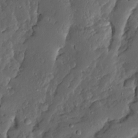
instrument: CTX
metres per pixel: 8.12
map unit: Ave
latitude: 13.7072
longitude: -136.0822
